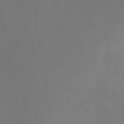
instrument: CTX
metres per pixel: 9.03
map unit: HNb
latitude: -44.5196
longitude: -38.8569
